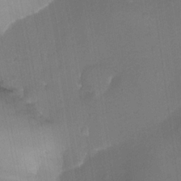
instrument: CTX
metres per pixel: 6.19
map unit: Ht
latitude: -18.4629
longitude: -44.7246
